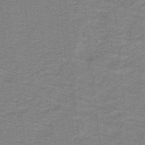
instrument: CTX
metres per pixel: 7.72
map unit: lHb
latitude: -41.1242
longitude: 54.6330
